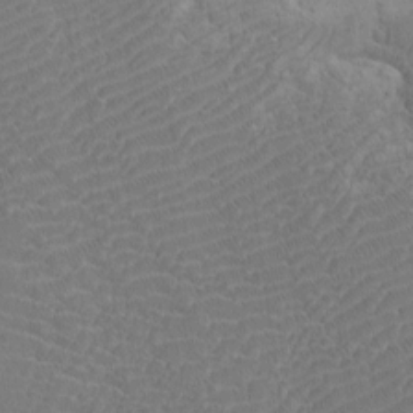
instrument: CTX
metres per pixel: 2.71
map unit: Htu
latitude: -7.7666
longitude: -66.6868
